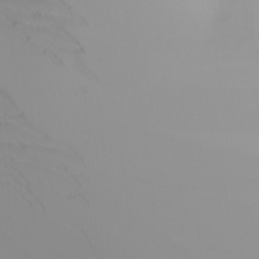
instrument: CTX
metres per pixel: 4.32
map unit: Nhu
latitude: -6.5573
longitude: -96.5168
